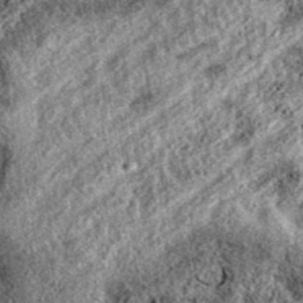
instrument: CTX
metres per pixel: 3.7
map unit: eAb
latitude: 38.1389
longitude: 111.4265
